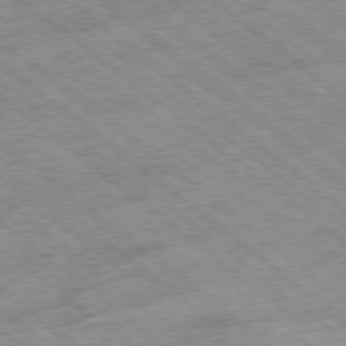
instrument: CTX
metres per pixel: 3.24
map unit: Ap
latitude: -78.8975
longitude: -51.5560
